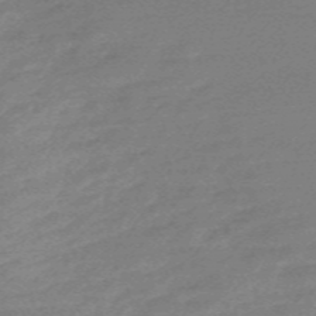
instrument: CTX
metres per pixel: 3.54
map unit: Nve
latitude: -58.5762
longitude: 54.2173
